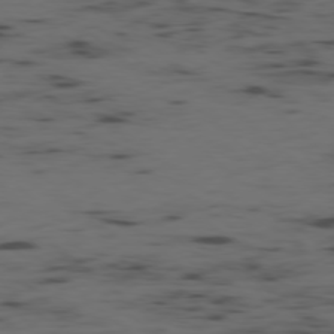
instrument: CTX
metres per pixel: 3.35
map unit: Ap
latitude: -78.0283
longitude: -74.5735
